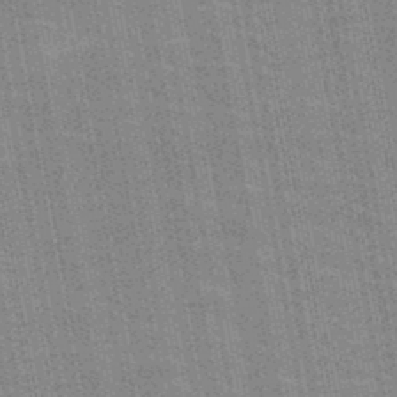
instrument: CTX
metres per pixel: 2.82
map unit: HNb
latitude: -47.0297
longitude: -46.8191
